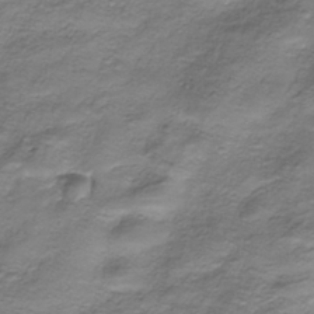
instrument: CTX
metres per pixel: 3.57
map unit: HNhu
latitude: -40.8408
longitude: 108.9731
